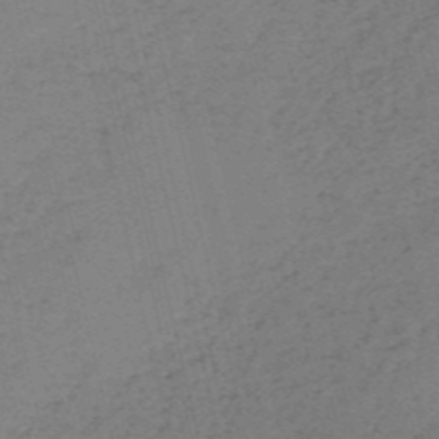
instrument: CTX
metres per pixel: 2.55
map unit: HNb
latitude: -55.0676
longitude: -39.7072
